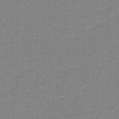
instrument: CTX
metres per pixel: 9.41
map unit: eHb
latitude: -46.7463
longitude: 89.2754
